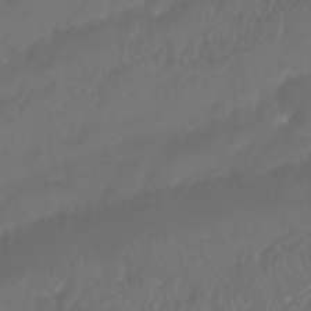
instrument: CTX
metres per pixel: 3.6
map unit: Nhu
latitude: 25.4237
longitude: -62.4223
